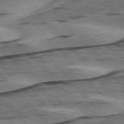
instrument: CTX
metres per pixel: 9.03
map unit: lApd
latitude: 75.8583
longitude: -78.0255
